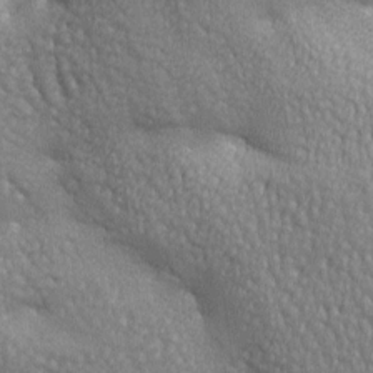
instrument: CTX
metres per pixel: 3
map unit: lAa
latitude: -7.7855
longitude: -125.9717
